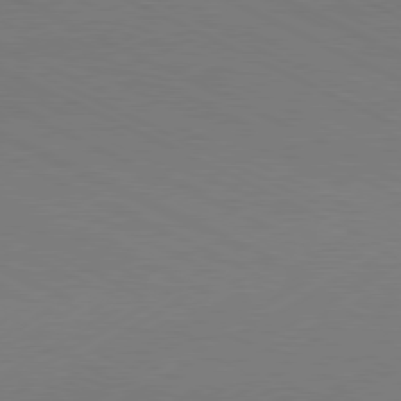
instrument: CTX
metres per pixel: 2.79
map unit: Hpe
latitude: -81.3321
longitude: 13.3321
